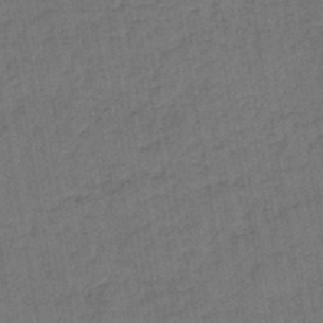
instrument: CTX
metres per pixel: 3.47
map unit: lHb
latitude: -43.2375
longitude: 61.1431
